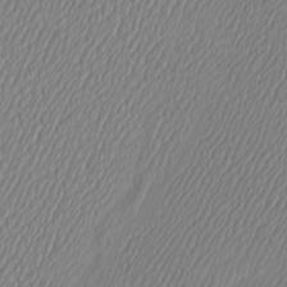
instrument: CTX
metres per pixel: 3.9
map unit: Htu
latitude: -4.3117
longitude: -72.1011
